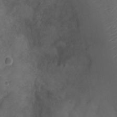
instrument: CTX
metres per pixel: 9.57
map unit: Nhu
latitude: 3.5560
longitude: -15.4427
